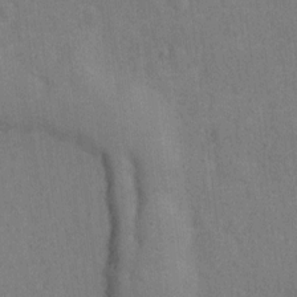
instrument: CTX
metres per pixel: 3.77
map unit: Hto
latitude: -0.5007
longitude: -34.1577
